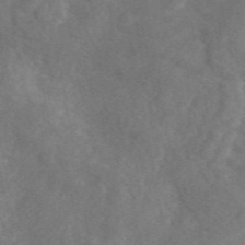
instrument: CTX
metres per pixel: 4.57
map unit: eAb
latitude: 49.5560
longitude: 118.9731
